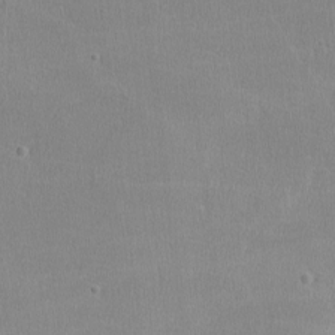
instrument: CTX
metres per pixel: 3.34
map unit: lHvf
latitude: -12.0661
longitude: -101.0081
